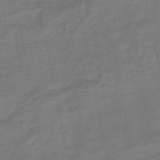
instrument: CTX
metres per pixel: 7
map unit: eHb
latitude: -45.7478
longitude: 87.6911
